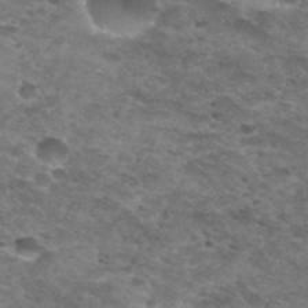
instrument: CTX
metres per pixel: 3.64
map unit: Hto
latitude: 30.7625
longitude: -48.1200
